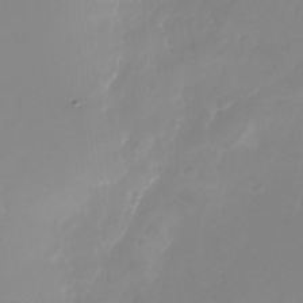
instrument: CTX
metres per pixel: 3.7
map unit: Nhu
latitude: -25.2565
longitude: -71.2348
